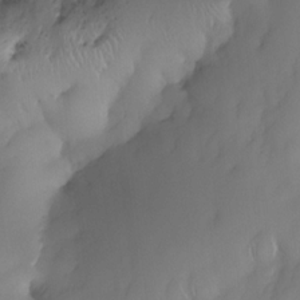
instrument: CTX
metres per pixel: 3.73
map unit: eHh
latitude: -23.2376
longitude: 15.5966
